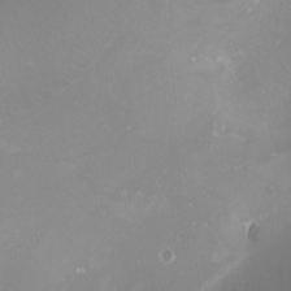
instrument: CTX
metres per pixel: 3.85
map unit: Nhu
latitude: -8.1606
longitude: -94.6113
